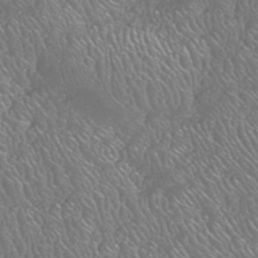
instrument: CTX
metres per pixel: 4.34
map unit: HNhu
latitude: -46.9164
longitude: 29.9367
